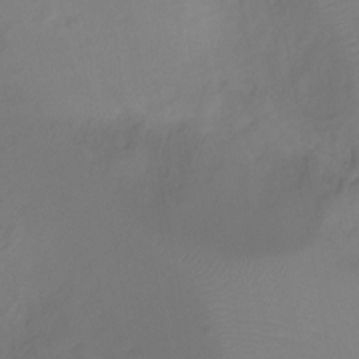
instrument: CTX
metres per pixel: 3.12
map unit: Ht
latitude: -10.9164
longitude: -27.2537
